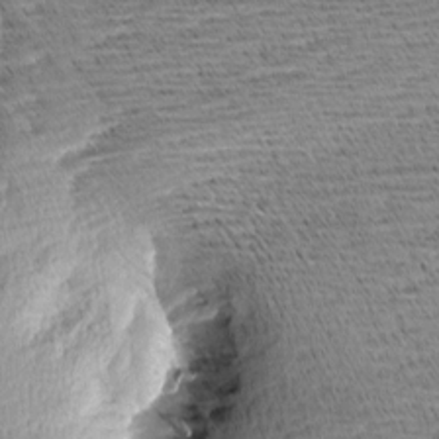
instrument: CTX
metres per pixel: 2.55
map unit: Aa
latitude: 7.4993
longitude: -137.4427
